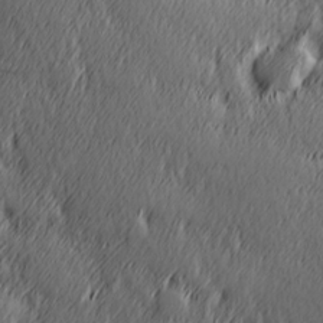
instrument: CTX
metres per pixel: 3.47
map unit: Hve
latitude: 26.1578
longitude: 145.8045
